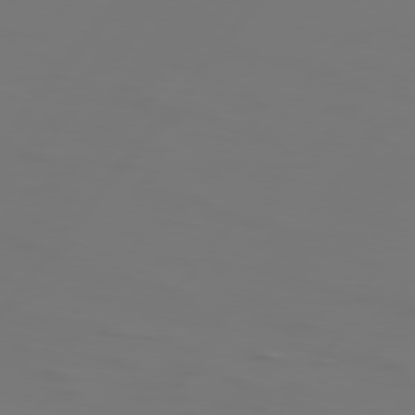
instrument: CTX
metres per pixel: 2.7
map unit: Hpe
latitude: 76.0633
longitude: -140.6679
